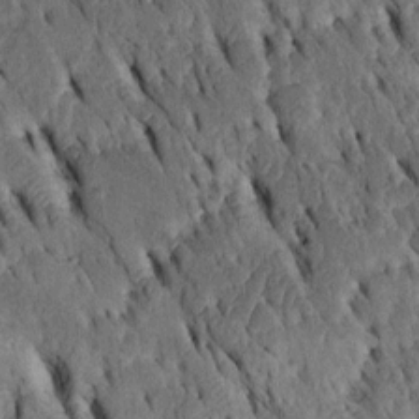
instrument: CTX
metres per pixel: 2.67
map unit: Htu
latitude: -3.1998
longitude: 151.3509
